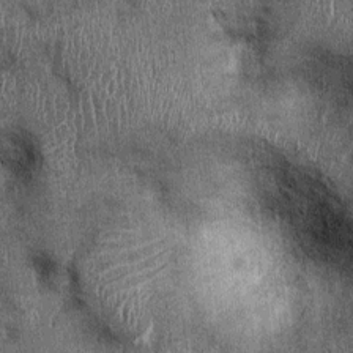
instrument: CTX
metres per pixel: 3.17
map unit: Ht
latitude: -0.0661
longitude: -12.7247
